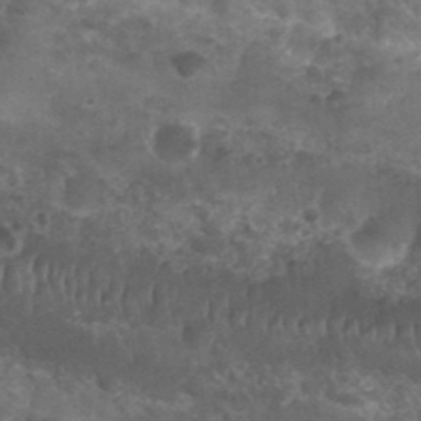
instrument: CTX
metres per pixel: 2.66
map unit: Nhu
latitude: 28.1767
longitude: -55.0269
